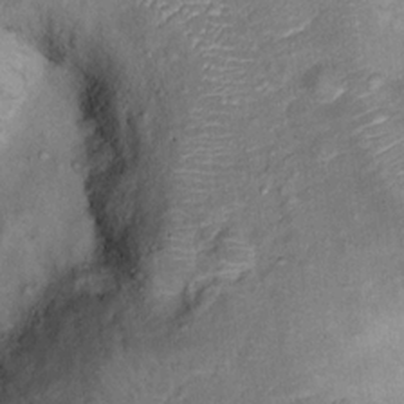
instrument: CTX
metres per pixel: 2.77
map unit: Ht
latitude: 14.6869
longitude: -40.5356
